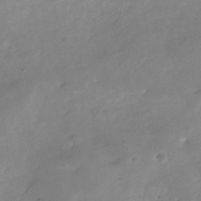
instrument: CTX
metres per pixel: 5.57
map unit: Hve
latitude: -31.2376
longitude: 89.5210
